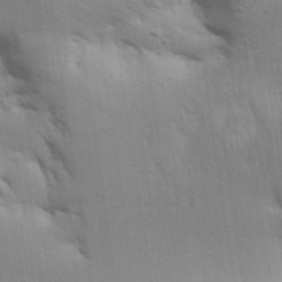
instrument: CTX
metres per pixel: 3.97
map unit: Aa
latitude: 32.8002
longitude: -145.0269
